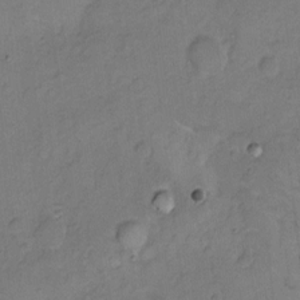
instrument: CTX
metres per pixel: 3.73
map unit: Hto
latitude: 5.8583
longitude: -61.7638
